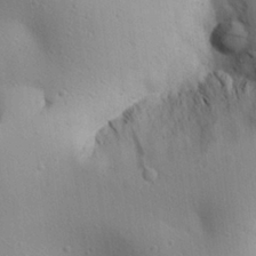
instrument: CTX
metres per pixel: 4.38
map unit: Aa
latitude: 25.5749
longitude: -137.1215
